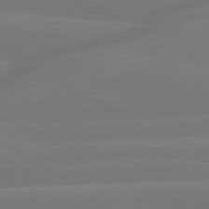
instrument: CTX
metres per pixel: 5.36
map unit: lApd
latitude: 79.8017
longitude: -142.8380
